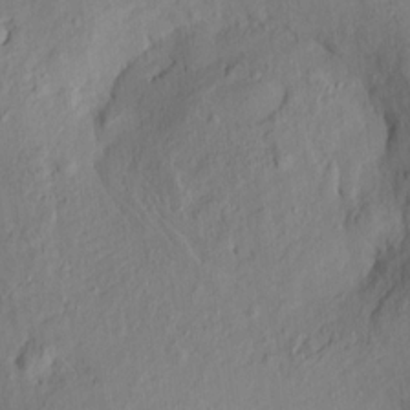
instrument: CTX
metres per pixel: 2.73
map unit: Htu
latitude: -8.9164
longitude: 177.8422
